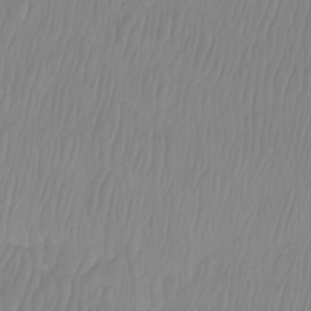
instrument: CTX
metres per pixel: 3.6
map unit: Htu
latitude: -8.9542
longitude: -75.3293
